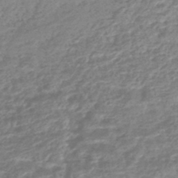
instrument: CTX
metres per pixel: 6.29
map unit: lHb
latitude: -44.1606
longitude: 71.6155
